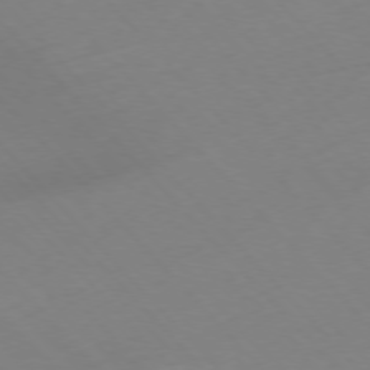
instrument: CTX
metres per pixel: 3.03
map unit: Hpe
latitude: -76.7085
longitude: -19.3481
